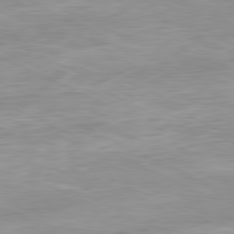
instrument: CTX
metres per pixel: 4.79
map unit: Ap
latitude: -81.2943
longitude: -94.8002
